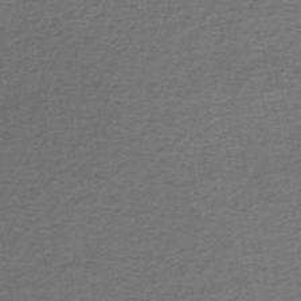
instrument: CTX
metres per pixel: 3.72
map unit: lHb
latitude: -43.8422
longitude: 62.2739
